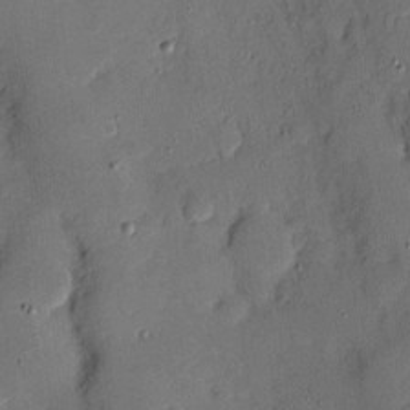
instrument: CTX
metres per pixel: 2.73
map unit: eHh
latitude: 4.3845
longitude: -71.2537
